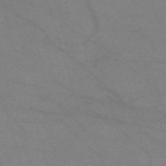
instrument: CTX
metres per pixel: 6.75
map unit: eHh
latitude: -61.7856
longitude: 54.4440
